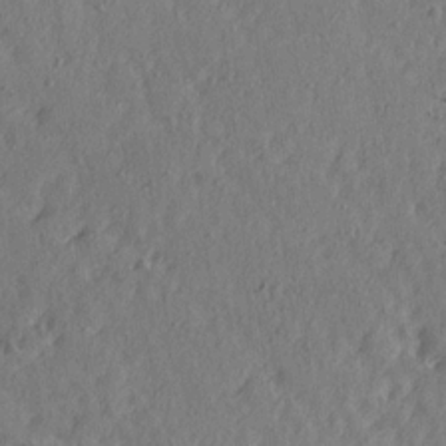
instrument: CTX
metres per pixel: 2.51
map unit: Ave
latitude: 15.5372
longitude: -105.1026
